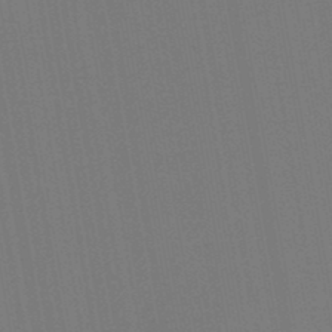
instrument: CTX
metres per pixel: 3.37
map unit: lHb
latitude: -46.7274
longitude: 73.0486
